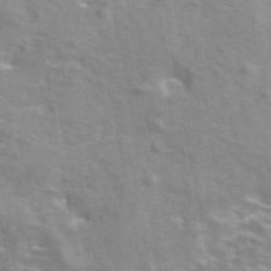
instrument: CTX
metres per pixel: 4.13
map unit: eAb
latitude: 44.3845
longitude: 110.0661
